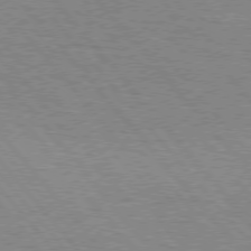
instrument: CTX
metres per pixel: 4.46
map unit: lApd
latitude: 75.7828
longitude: -75.3482
